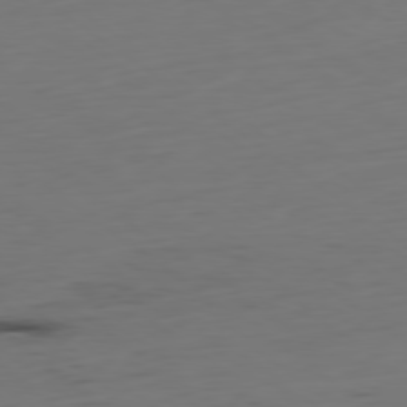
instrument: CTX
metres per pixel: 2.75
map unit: Hpe
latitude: -79.3320
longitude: 13.8422
